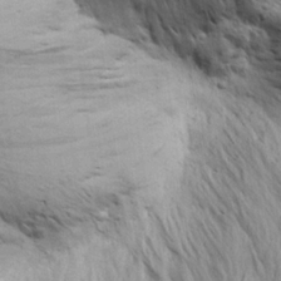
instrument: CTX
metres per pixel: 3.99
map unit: Aa
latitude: 19.2726
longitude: -141.8772
